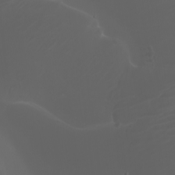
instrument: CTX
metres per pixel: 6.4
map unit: Htu
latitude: -5.0864
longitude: -88.2334
